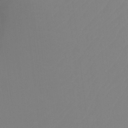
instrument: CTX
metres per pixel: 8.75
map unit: Ht
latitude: -14.5385
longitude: -50.2144
